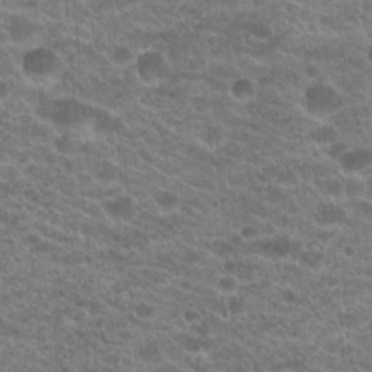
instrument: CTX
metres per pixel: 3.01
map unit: Hto
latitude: 21.2915
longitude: -39.0647
